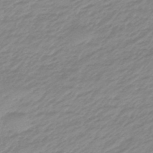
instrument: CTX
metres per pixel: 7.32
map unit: eHb
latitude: -48.0283
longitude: 85.0297
